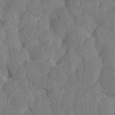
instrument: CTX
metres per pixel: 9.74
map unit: eHh
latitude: -2.0472
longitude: 14.3873
